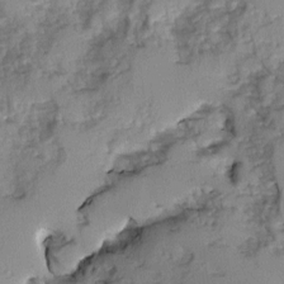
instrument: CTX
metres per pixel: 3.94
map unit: Ave
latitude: 0.3089
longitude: -110.3845
